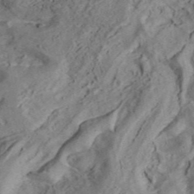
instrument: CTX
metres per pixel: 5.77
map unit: ANa
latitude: 42.4979
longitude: 33.1054
